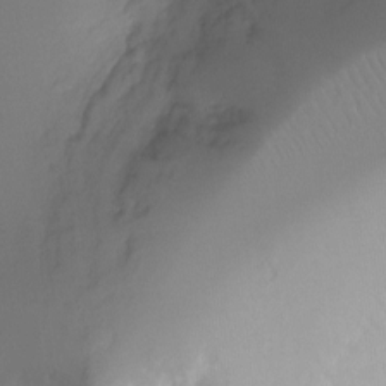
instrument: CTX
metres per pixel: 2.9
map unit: Ht
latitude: -6.5007
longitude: -29.4615
